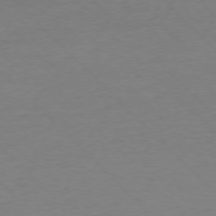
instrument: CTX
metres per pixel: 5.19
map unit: Ap
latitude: -77.0675
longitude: -92.3656
